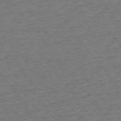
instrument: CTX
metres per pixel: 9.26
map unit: Ap
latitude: -75.4644
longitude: -88.3279
